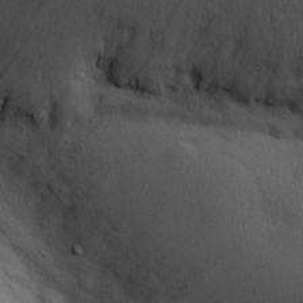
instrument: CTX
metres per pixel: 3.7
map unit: eHh
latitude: 25.7638
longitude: -75.5560
